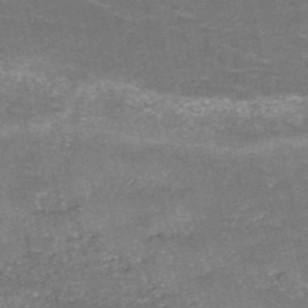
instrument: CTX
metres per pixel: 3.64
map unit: HNb
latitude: -51.2187
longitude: -48.8758
